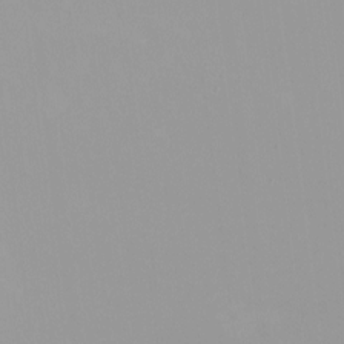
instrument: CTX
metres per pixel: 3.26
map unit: HNhu
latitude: -0.4062
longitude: -5.2348
